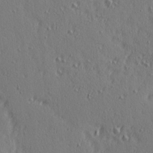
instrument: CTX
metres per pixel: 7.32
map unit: Ave
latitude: 14.2334
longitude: -106.2334
